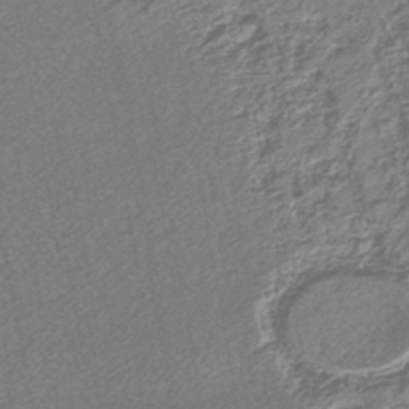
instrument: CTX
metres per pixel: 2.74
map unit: lHb
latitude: -43.8989
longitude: 78.6329
